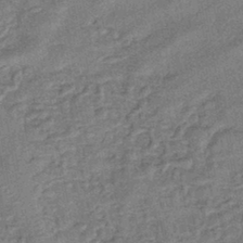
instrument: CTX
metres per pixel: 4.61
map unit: eHb
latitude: -42.6896
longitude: 82.6140
